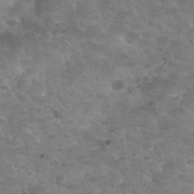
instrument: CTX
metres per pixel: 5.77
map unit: Nhu
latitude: 30.5924
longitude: -52.1956
